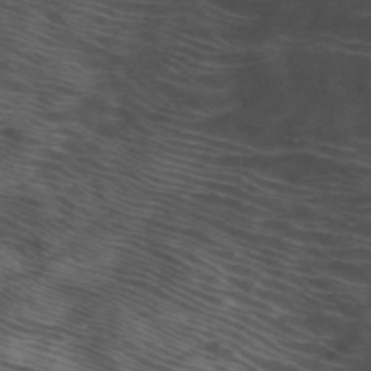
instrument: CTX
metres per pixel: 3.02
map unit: HNb
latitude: -52.0283
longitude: -46.0444
